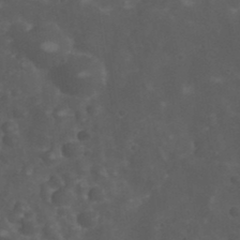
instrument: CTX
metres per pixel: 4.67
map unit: Nhu
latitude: 28.4601
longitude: -56.6490
